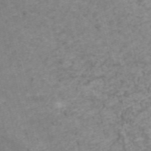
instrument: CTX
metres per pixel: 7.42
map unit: ANa
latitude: 40.6868
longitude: 25.1620
